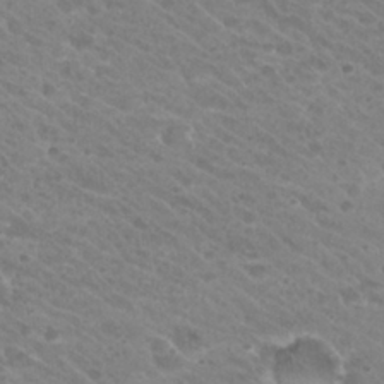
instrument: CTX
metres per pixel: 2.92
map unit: Hto
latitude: 26.7624
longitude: -35.6694
